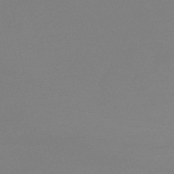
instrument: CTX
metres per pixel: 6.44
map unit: eHb
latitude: -48.8408
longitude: 86.9164
